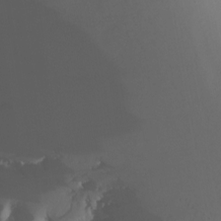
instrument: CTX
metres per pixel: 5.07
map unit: Nhu
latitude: -7.5021
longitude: -52.1578
